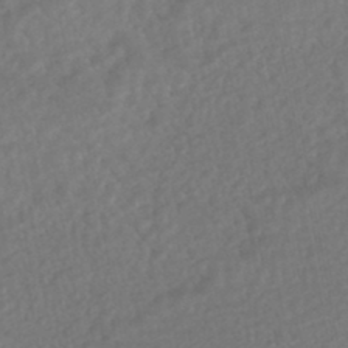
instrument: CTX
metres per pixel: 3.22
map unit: HNhu
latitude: -45.6155
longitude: 96.9542
